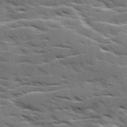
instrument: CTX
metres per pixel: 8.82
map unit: Ave
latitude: 18.2522
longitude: -129.9717
